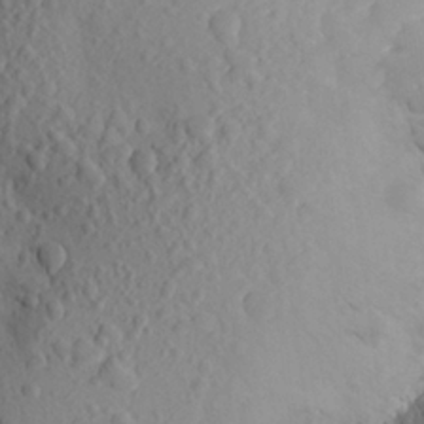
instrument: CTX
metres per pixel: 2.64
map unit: Aa
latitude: 23.6883
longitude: -145.8772
